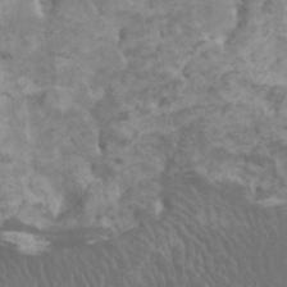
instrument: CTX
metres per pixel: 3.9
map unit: HNhu
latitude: -0.3118
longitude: 1.6722
